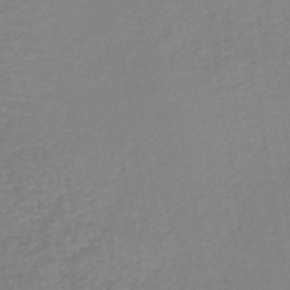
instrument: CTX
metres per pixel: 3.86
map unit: lHb
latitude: -42.4440
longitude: 75.4455
